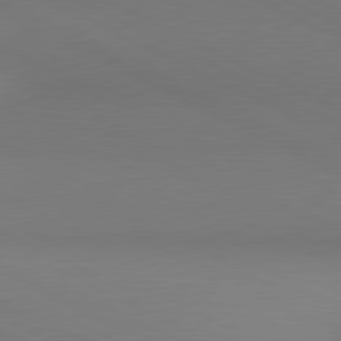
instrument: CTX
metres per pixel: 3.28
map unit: lApd
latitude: 80.9514
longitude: 145.1053
